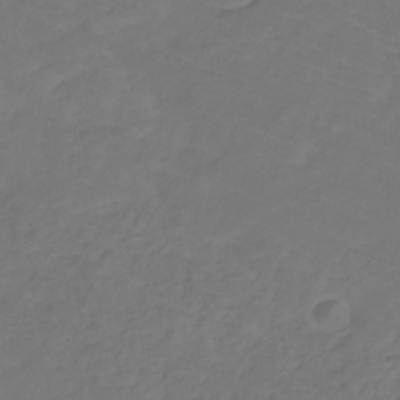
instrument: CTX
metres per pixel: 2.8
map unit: lHb
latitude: -30.8786
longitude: 65.6344
